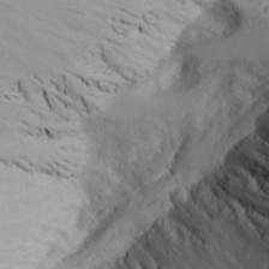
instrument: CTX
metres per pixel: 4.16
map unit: Aa
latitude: 25.8961
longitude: -132.3278
